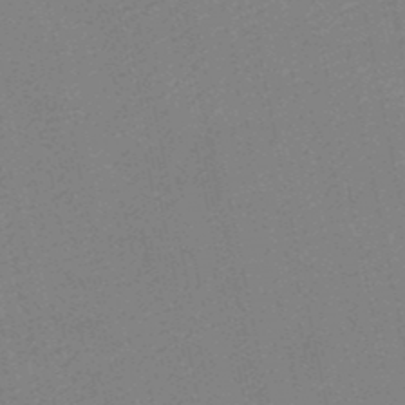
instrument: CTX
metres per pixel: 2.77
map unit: HNb
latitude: -49.1054
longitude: 59.2564
